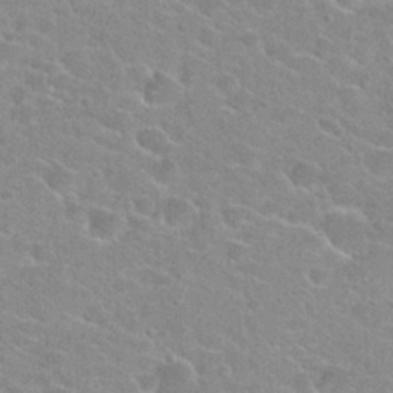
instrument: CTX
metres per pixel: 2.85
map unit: Hto
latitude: 23.7638
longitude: -43.9150
